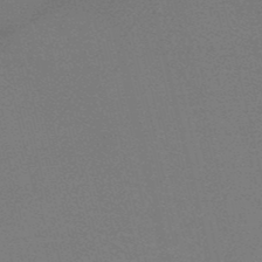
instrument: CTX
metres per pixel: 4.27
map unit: HNb
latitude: -49.9556
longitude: -52.1011
